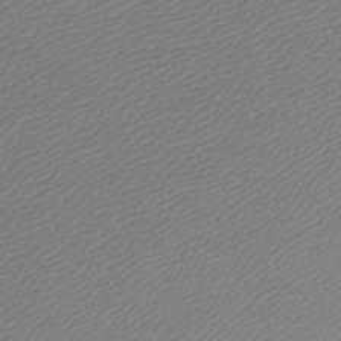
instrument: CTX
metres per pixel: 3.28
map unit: lHb
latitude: -45.1431
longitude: 75.5588
